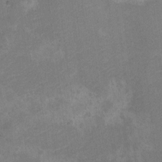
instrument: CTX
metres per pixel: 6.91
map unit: Nve
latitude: -25.8989
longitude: 106.8030
